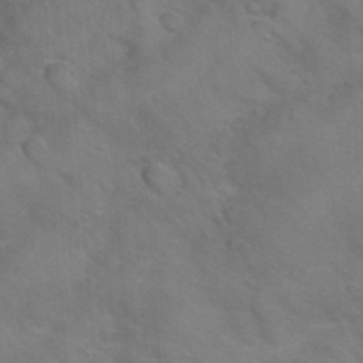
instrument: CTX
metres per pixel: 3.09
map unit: Nhu
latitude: 26.5924
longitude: -54.5735
